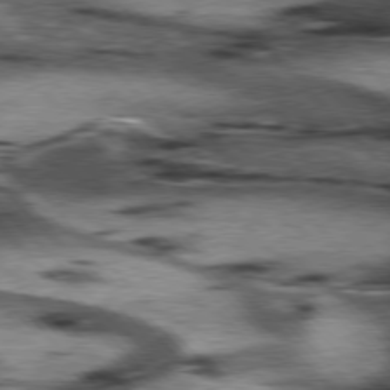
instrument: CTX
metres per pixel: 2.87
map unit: lApd
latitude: 77.1592
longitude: -49.6883
